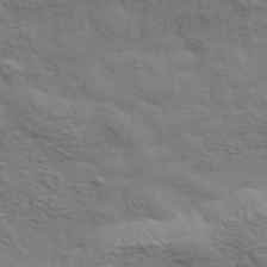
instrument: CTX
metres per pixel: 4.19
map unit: eHh
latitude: 36.4979
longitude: -81.0080
